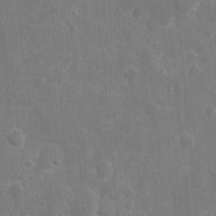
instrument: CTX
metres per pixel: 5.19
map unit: eHh
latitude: 9.9150
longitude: -71.8583
